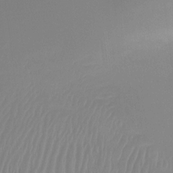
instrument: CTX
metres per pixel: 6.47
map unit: Htu
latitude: -15.6155
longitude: -46.3090
